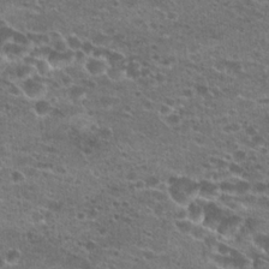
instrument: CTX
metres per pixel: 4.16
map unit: Hto
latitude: 22.2711
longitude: -41.2725
